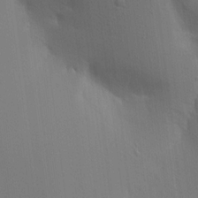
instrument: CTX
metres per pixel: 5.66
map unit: Aa
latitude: 15.3293
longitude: -147.3293
